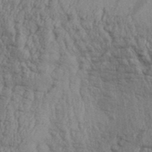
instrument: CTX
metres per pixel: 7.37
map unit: Aa
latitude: 31.4049
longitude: -135.2726
